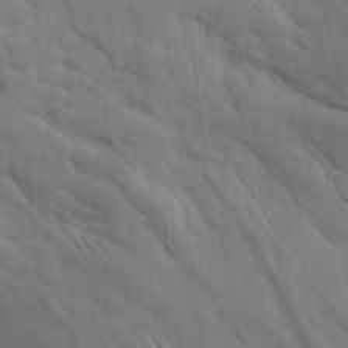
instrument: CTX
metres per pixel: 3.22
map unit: Ave
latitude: 14.9514
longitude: -130.2334
